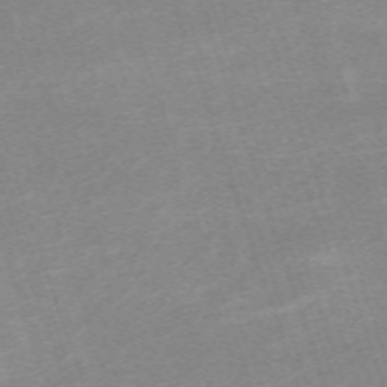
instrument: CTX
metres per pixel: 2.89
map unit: eHh
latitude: -64.4818
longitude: 50.1417
